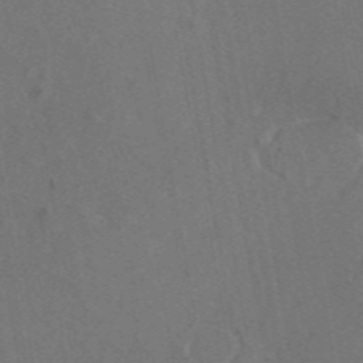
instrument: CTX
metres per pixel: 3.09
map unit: eAb
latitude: 46.8947
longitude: 108.9353
